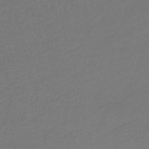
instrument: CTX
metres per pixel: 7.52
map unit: lHb
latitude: -41.8044
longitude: 65.6344
